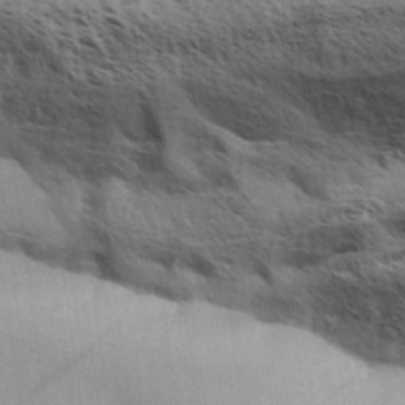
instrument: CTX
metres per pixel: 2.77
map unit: Aa
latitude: 32.8947
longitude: -140.7435
